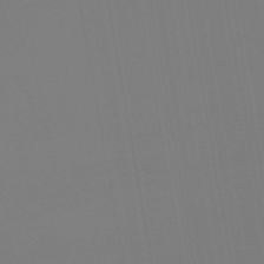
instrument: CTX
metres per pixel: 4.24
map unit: eHb
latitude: -50.1984
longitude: 74.5196
